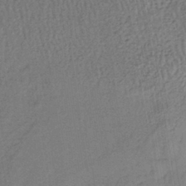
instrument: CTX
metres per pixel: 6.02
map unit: lHb
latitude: -37.6344
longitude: 59.4832
